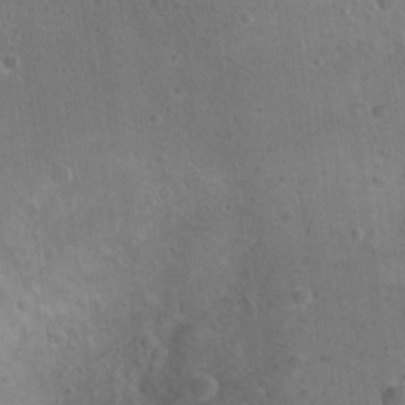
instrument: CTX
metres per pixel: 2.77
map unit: Nhu
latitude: 17.5560
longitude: -32.5924
